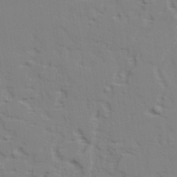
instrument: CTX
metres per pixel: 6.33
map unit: lAvf
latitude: 28.2333
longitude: -109.5938
